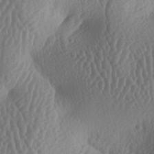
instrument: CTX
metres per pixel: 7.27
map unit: lAa
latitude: -6.0472
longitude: -128.5168
